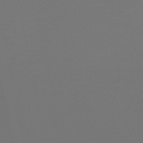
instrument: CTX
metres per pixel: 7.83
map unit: lHb
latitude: -47.0864
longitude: 59.6532
